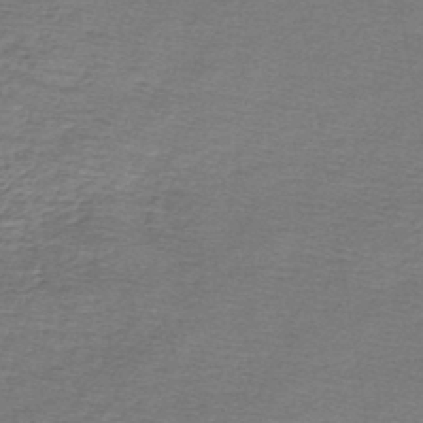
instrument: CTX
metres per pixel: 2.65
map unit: lHb
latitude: -45.1998
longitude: 57.4643
